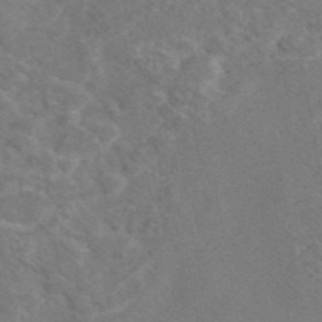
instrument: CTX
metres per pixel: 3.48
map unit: eAb
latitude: 46.2145
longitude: 110.3684
